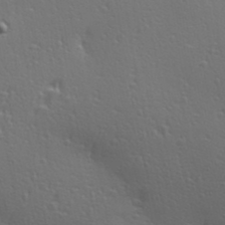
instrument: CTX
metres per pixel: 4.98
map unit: Hve
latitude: 24.8191
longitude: -97.2726
